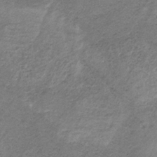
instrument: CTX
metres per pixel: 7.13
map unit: HNb
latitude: -32.6519
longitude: 61.4265
